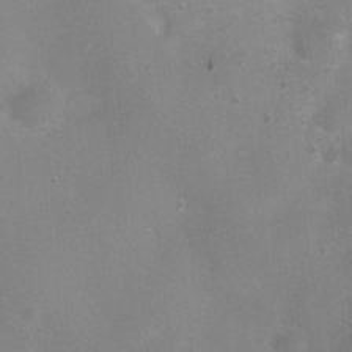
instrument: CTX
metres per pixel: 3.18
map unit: Ht
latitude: 4.4979
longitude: -20.3467
